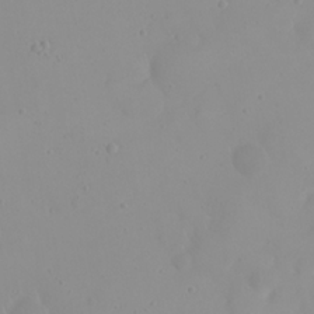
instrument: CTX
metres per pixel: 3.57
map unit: eHh
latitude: 21.6127
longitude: -63.7450
